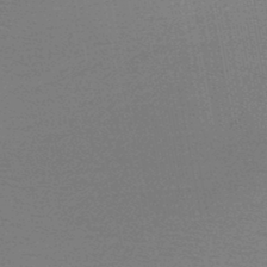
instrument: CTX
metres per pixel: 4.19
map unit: HNb
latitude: -46.5384
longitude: -39.3293
